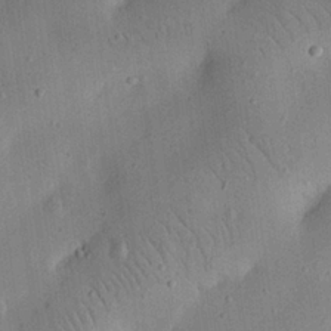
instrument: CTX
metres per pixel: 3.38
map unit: eHh
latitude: 24.9891
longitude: -68.8191
